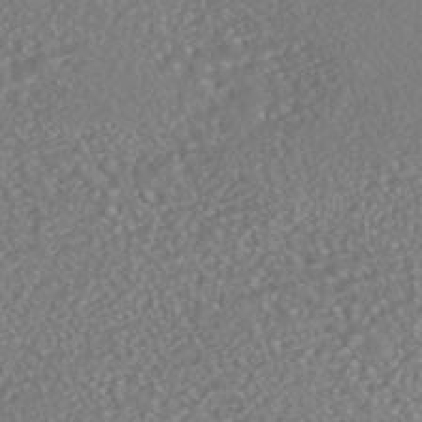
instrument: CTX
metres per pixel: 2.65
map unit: HNhu
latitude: -46.6518
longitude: 104.5384
